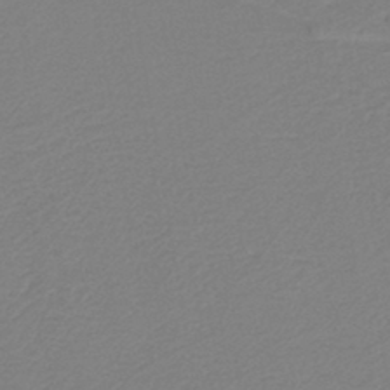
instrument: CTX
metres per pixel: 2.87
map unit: HNb
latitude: -42.1794
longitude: 51.9178
